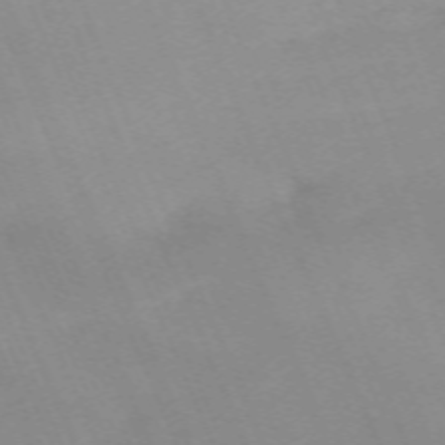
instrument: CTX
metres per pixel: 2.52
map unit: Nhu
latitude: -67.1431
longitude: 38.9920
